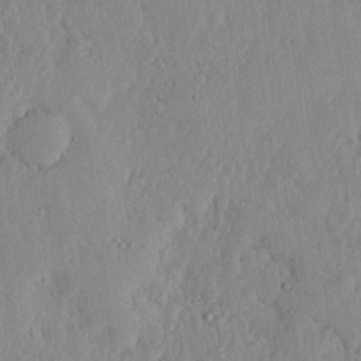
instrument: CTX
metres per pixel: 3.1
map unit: lHvf
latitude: 17.3104
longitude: -116.1578
